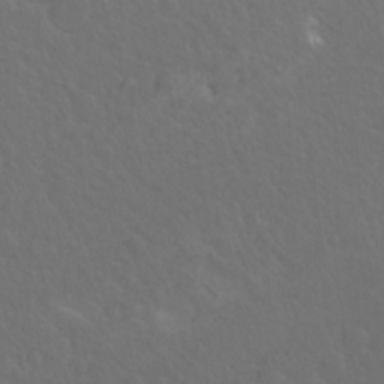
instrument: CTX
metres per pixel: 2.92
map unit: Hto
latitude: -7.8800
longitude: -44.9891
